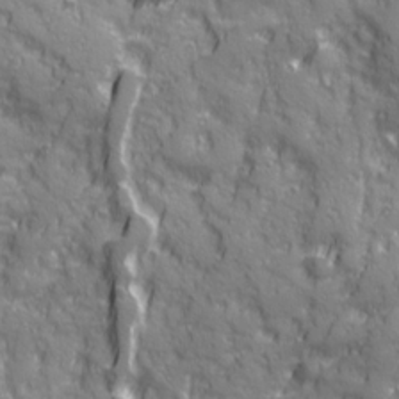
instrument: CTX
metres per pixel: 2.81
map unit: Ave
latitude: 20.3468
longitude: -132.9703
